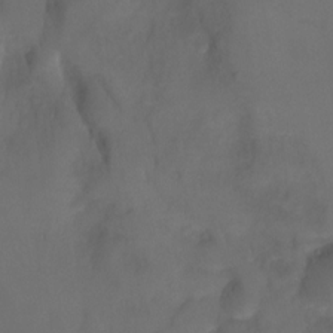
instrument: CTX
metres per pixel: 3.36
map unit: Ht
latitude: -10.2362
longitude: -46.4979
